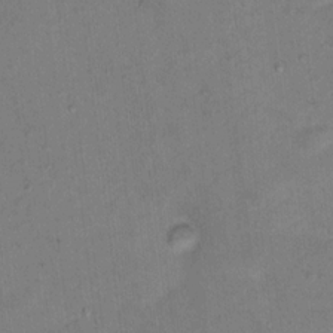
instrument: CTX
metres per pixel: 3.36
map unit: Nhu
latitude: 13.9339
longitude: -36.7813
